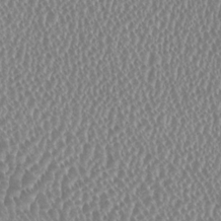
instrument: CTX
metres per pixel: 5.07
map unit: HNhu
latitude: -0.1417
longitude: 0.1984
